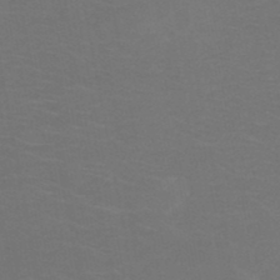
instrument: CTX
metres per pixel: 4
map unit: HNb
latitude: -49.1809
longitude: -45.9528
